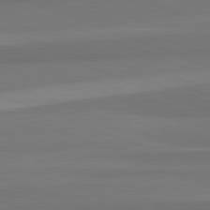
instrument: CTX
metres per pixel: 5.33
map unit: lApd
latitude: 82.3089
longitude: 176.3495
